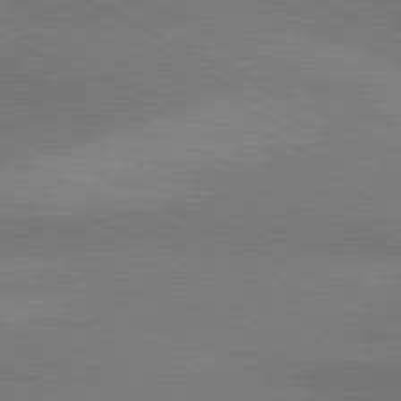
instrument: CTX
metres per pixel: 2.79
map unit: lApd
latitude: 81.3671
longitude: 146.0661
